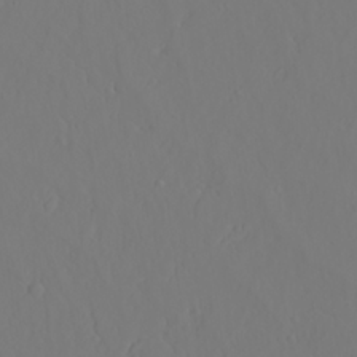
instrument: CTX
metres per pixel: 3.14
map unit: Ave
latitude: 23.6883
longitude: -136.5546
